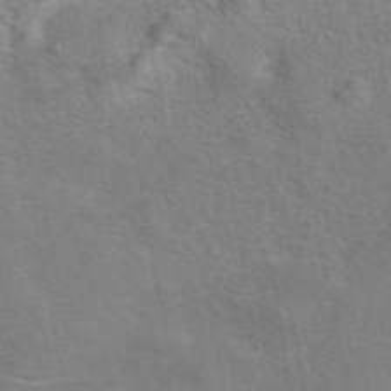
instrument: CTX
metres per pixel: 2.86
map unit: eAb
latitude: 42.4979
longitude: 104.5196
